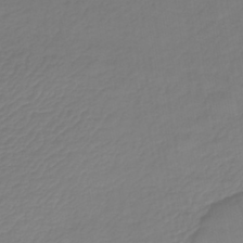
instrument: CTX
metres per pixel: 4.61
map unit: lHb
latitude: -42.2361
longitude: 66.1039
